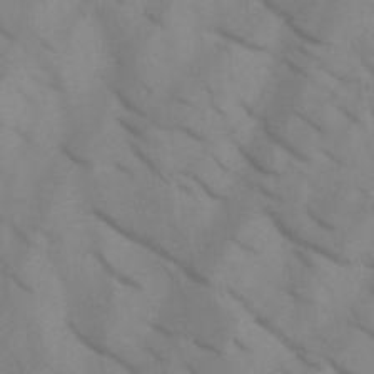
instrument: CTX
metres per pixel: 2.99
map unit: HNb
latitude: -44.8219
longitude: -41.3859
